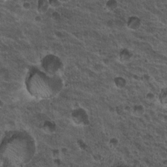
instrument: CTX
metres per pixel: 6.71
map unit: Nhu
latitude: 19.8961
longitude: -31.5371
